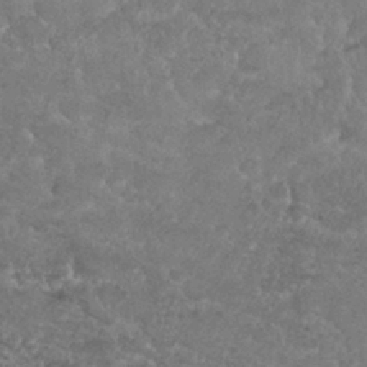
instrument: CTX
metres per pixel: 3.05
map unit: Nhu
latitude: 29.6694
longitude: -53.7072
